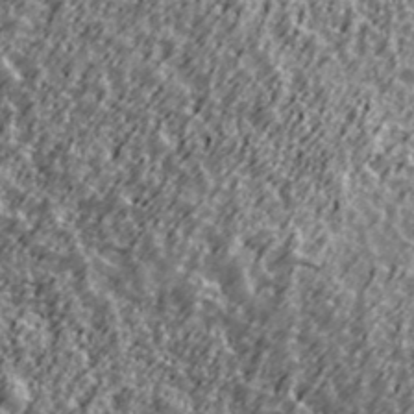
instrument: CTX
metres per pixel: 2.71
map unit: Ave
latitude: 42.2523
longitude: -113.6694
